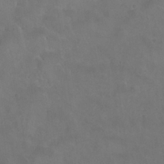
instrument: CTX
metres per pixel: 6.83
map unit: Nhu
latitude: 30.1389
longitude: -51.2726
